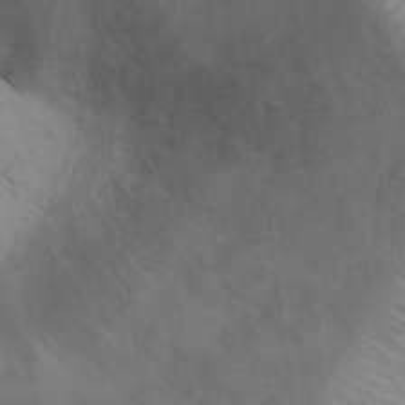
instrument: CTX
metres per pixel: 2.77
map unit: Ht
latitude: 15.1593
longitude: -41.4426
